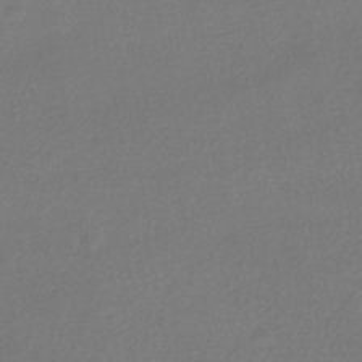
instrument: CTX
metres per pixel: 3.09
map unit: HNhu
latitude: -42.7463
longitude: 95.3698
